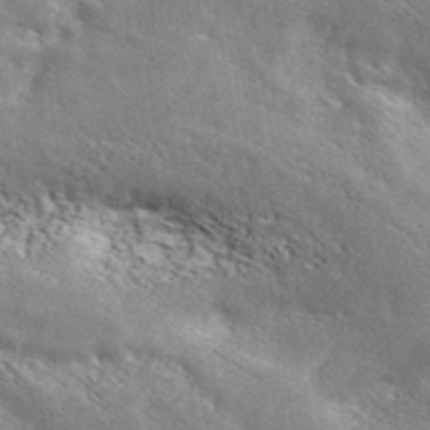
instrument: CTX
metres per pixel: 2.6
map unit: ANa
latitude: 42.0255
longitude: 49.3510
